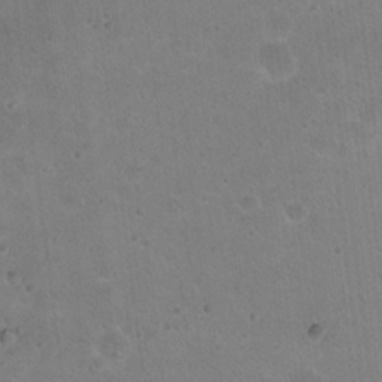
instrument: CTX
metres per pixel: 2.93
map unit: Nhu
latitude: 17.8205
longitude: -29.8205
